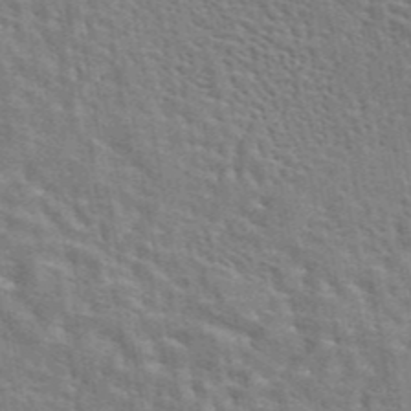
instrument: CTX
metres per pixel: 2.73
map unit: eAb
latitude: 44.5168
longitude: 110.5384
